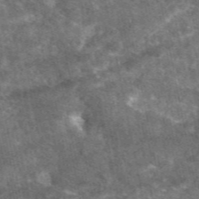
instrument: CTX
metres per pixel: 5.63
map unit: eAb
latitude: 47.6694
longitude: 117.9178
